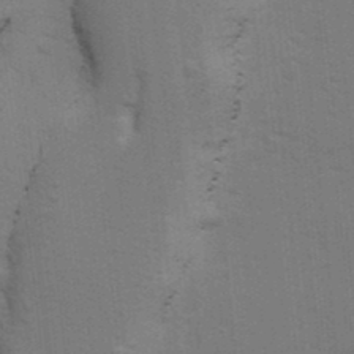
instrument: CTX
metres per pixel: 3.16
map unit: Ave
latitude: 13.7450
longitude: -102.2333
